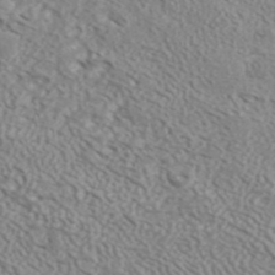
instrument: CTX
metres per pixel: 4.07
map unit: ANa
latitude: 42.5546
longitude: 35.2187
